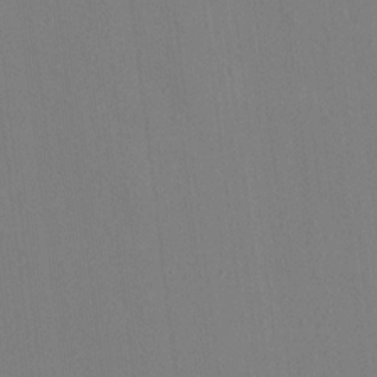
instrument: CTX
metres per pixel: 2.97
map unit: HNhu
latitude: 4.1956
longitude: 6.3117
